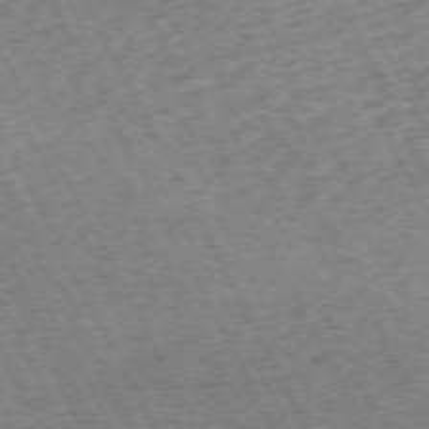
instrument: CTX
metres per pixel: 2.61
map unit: Hpe
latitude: -71.6155
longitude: 11.7289
